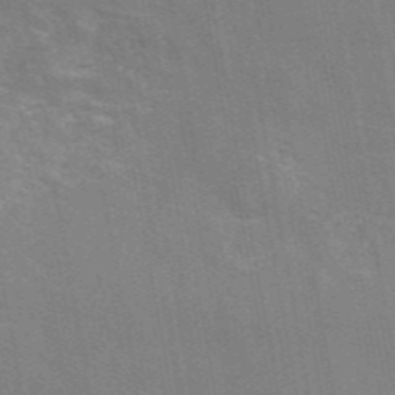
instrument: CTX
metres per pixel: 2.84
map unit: eAb
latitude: 46.7058
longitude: 116.9541
